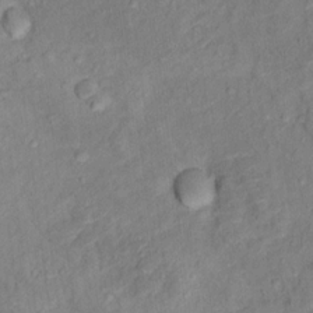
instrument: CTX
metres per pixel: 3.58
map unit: Ht
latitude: 13.4427
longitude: -38.9891
